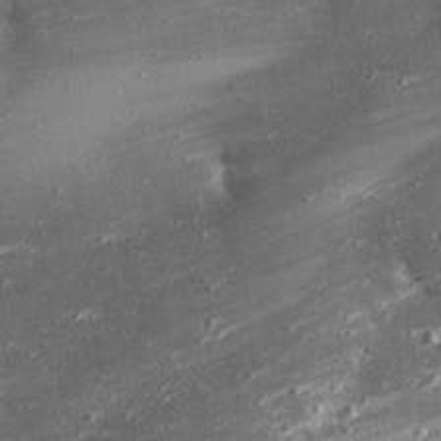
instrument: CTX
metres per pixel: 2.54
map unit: eHh
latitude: 23.9150
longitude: -90.1767
